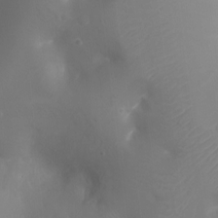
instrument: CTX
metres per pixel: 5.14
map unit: Ht
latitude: -16.7652
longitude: -41.6127
